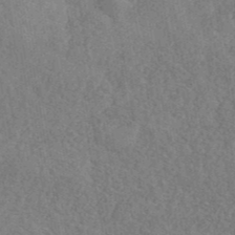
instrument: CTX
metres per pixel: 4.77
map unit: ANa
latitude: 41.6693
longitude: 52.6329
